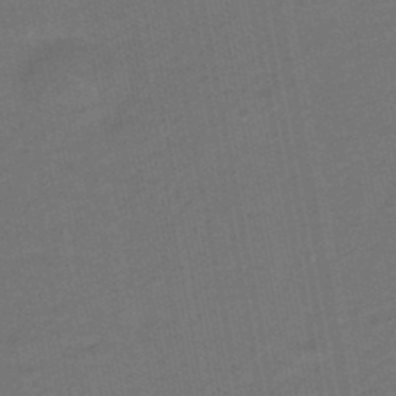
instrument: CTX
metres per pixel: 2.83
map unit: eHb
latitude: -47.6155
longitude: 87.3888
